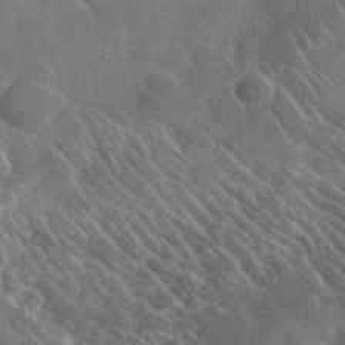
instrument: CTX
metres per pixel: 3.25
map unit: lHvf
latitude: 36.9892
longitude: -91.6883
